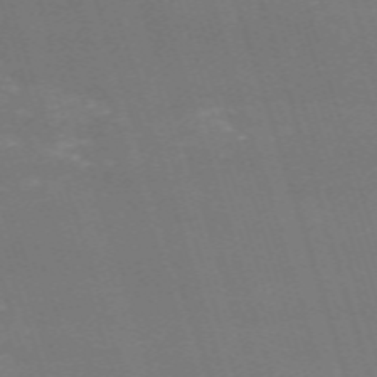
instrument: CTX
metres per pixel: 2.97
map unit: HNb
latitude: -54.5385
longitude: -36.5546
